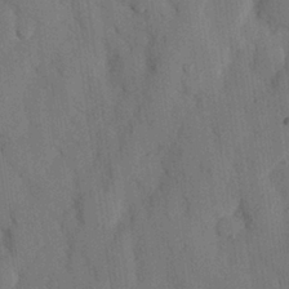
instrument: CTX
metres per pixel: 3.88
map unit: eHh
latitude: 26.7813
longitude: -76.8191
